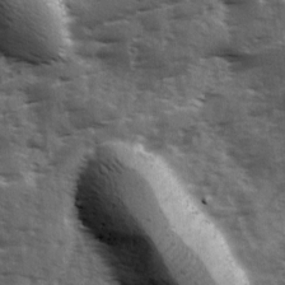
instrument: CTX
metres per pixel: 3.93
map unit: Ave
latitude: 11.9150
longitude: -102.8947
